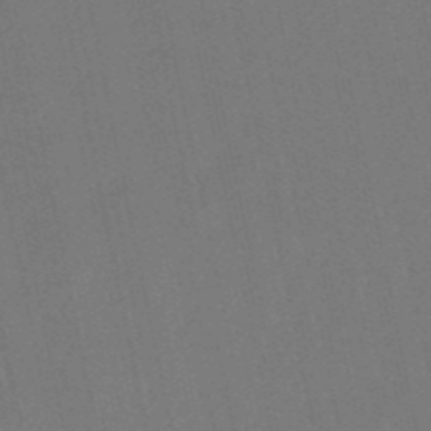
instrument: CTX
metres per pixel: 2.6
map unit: eHb
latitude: -50.5763
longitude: 69.4454
